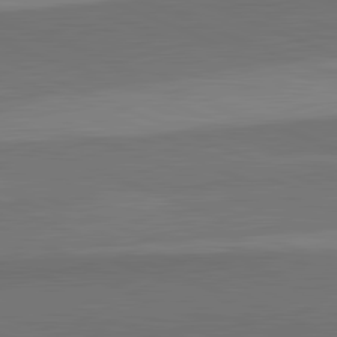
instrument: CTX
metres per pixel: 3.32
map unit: lApd
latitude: 82.3845
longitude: 156.1228
